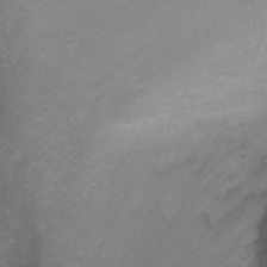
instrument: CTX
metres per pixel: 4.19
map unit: Nhu
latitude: -0.6519
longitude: -78.3845
